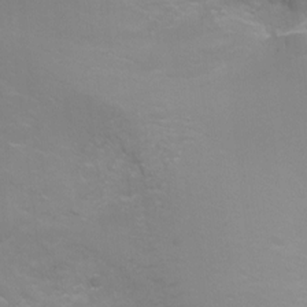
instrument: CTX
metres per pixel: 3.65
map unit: Ht
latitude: -3.1431
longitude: -25.3481
